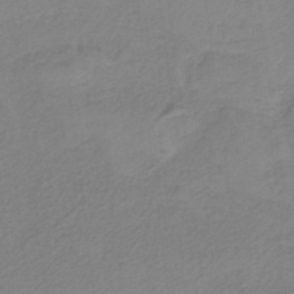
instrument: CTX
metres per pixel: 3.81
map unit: HNb
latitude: -37.1620
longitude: 56.1606
